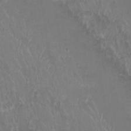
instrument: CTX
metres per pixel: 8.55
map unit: Nhu
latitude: 29.0836
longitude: -55.9528
